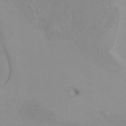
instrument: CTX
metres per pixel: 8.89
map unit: Htu
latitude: -7.4454
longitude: -67.6693
